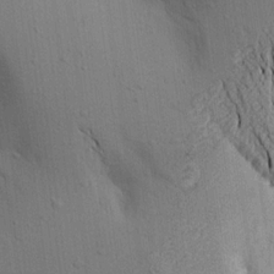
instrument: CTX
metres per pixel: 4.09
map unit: Aa
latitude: 16.4601
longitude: -148.7057
